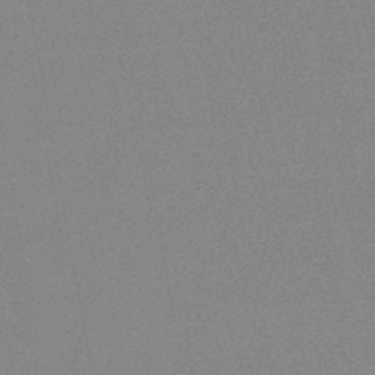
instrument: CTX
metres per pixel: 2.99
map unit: HNb
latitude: -45.5399
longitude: -40.1010
